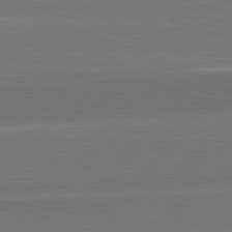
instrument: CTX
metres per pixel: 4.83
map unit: lApd
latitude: 82.2144
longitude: 148.8597
